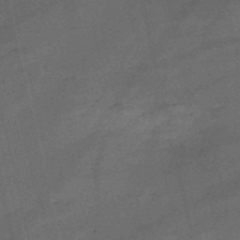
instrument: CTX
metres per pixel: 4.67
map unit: HNb
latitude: -51.0297
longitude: -41.1214
